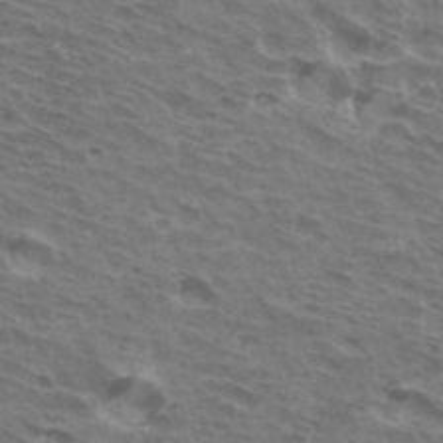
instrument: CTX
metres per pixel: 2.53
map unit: Hto
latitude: 33.9906
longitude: -41.3292
